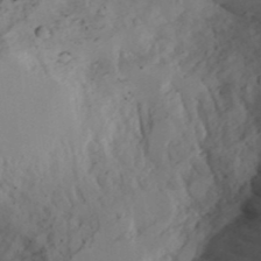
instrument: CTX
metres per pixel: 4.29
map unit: Aa
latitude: 23.8961
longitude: -131.5372
